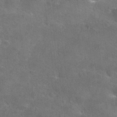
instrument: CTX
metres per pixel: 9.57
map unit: Nhu
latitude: 27.4615
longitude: -55.8961
